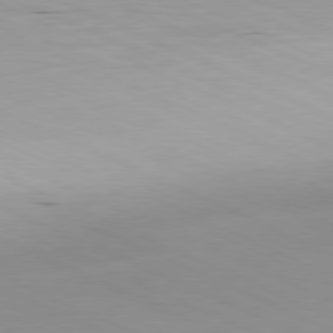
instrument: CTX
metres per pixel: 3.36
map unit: Ap
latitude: -81.1620
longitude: -92.8758
